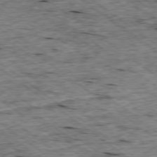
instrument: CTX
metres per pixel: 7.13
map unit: Ap
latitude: -78.8975
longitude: -87.8016
